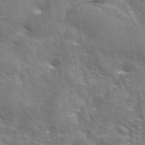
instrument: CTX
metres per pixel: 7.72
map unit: eAb
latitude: 44.6490
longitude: 111.7855
